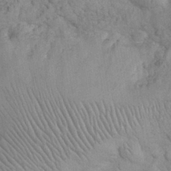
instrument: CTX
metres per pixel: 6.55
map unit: eHh
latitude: 32.1956
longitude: -67.0269
